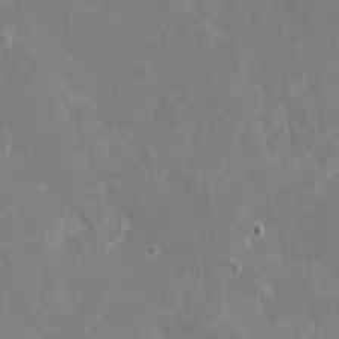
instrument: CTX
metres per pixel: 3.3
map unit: eHh
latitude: 4.1767
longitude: -70.1578
